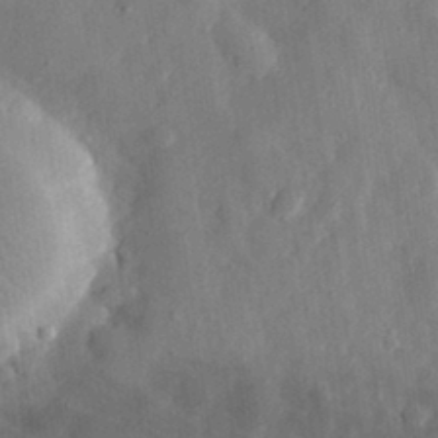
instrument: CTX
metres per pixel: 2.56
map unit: eHh
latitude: 32.2711
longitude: -75.5560
